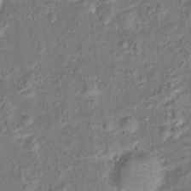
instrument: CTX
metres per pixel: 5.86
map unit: Hto
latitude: 15.3293
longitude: -42.1389
